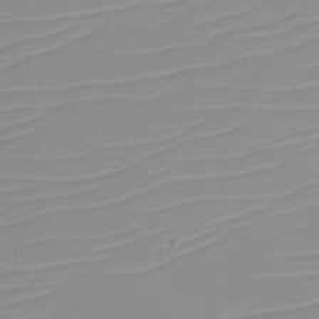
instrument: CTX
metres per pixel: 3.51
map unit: eHh
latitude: -5.9556
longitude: -84.9136
